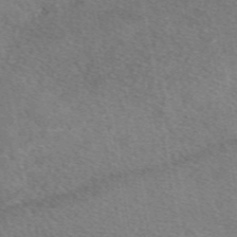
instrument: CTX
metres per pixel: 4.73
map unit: eAb
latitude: 49.4048
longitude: 110.7652
